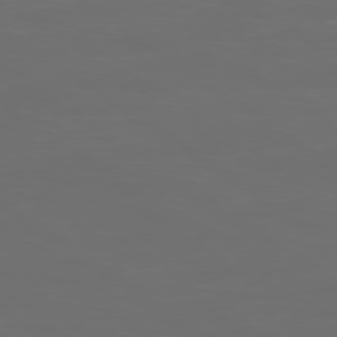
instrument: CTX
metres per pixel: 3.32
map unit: Ap
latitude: -78.9730
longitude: -93.0836
